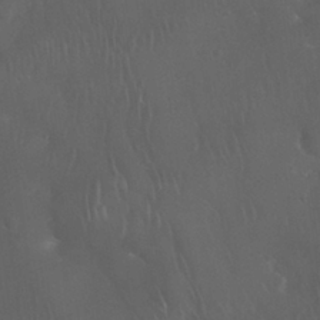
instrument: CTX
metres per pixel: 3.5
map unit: Nhu
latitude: 28.6112
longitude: -66.0633
